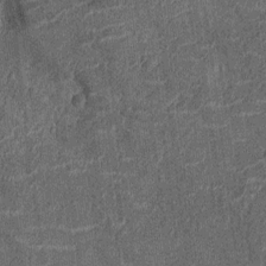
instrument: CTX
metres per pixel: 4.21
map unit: Nhu
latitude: -13.8045
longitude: -23.3482
